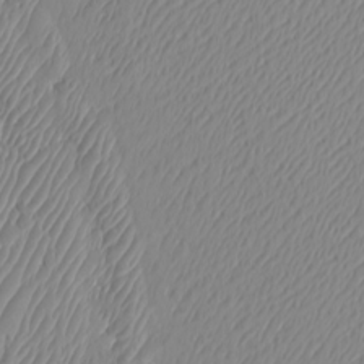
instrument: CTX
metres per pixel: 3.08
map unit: Htu
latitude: -4.1983
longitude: -72.2334
